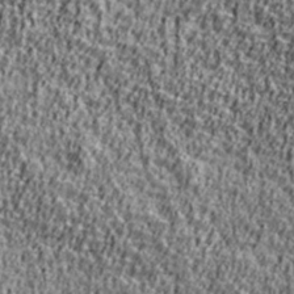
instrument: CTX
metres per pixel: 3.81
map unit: Ave
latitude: 41.6693
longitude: -112.4601
